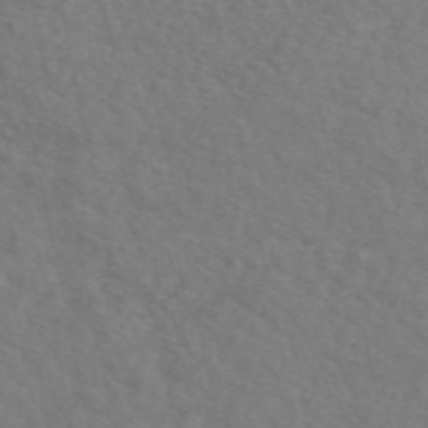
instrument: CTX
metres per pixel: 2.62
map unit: eAb
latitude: 50.3467
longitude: 117.2564
